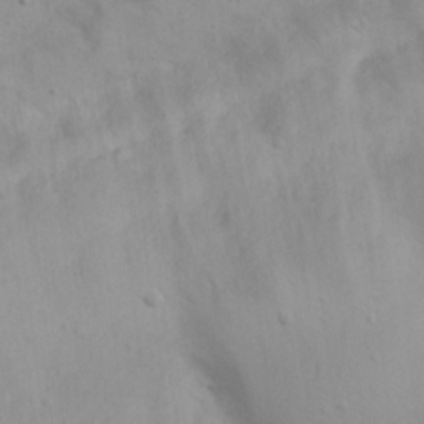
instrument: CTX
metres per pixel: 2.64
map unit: Nhu
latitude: 22.3278
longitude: -69.5182
